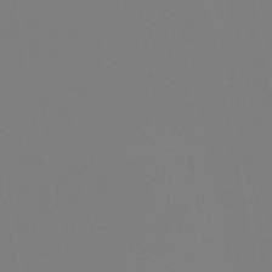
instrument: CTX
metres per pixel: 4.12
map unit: lHb
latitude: -49.6155
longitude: 69.7666
